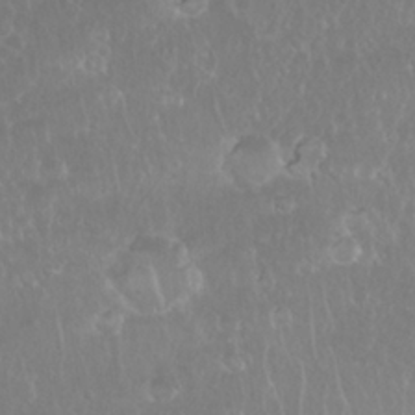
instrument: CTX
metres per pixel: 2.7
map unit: Nhu
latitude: 28.1767
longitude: -63.7828
